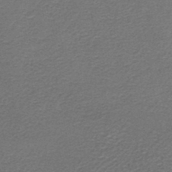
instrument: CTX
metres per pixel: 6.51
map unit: HNb
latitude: -45.1620
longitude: 52.5384
